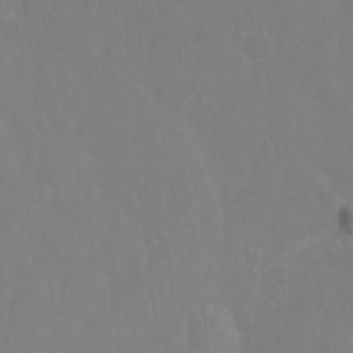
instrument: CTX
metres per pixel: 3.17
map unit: Ht
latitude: -1.7856
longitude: -33.4993
